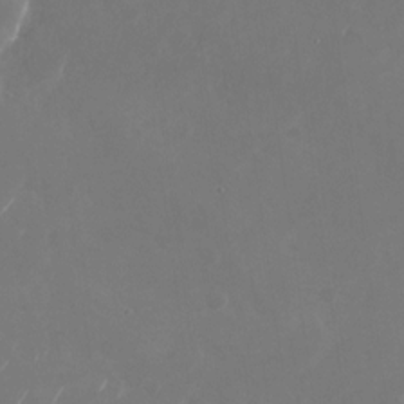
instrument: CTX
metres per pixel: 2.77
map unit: Nhu
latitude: -28.6330
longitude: -69.8772
